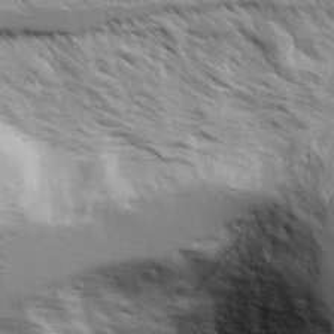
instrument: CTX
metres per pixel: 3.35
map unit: Ave
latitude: 8.3467
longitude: -104.2334
